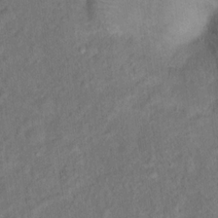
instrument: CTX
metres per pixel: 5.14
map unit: Ht
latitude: 14.8191
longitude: -40.4412
